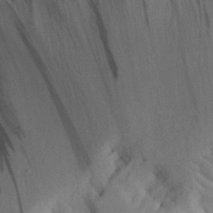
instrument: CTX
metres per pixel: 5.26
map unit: Aa
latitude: 26.0444
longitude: -133.3104
